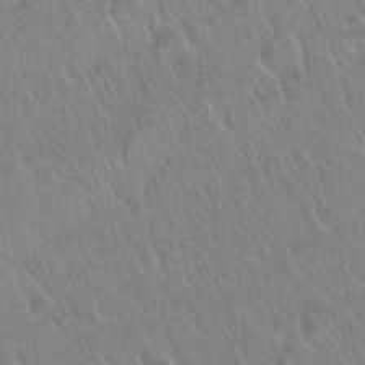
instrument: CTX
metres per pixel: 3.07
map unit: Nhu
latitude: 26.3089
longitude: -55.8394
